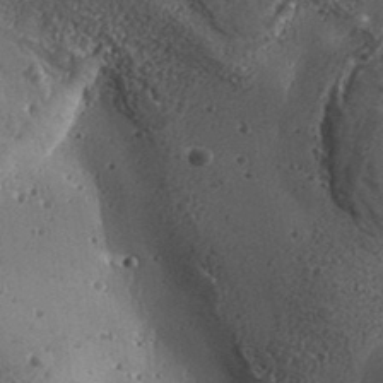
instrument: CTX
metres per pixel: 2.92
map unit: Aa
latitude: 32.8191
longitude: -134.4412
